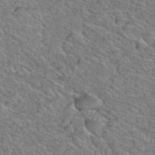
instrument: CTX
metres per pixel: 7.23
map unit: Hto
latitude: 38.5546
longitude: -44.7057
